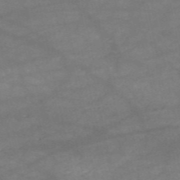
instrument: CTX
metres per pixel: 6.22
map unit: HNb
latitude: -54.0283
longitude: -41.2725
